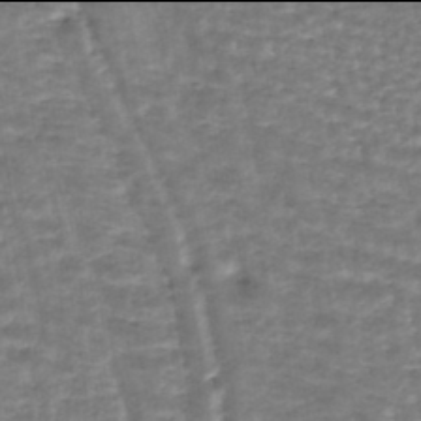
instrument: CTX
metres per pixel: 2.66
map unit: HNhu
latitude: -46.0094
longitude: 96.2551
